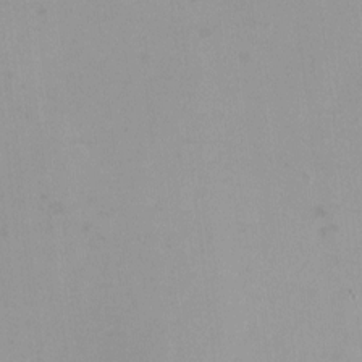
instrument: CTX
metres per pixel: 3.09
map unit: HNhu
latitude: -0.2740
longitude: -4.5168
